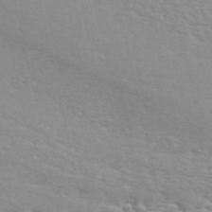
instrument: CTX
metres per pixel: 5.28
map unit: ANa
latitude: 50.4412
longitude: -81.7639
